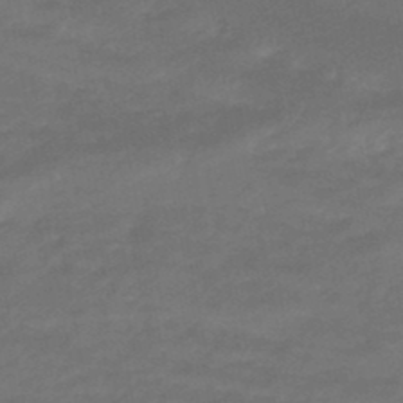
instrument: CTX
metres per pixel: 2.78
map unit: HNhu
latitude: -46.8597
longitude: 90.3118
